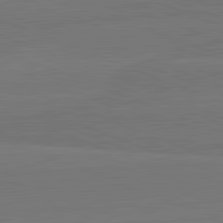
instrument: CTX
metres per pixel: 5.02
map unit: lApd
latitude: 82.4978
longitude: 165.6911
